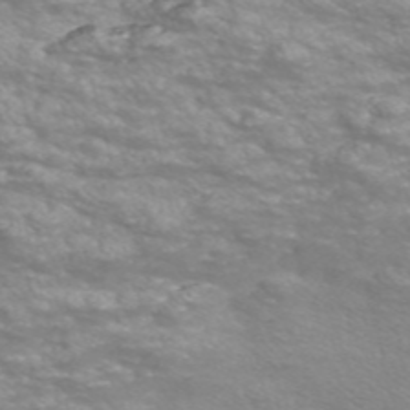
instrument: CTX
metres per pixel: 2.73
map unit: Nve
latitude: -56.3117
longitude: 53.1620
